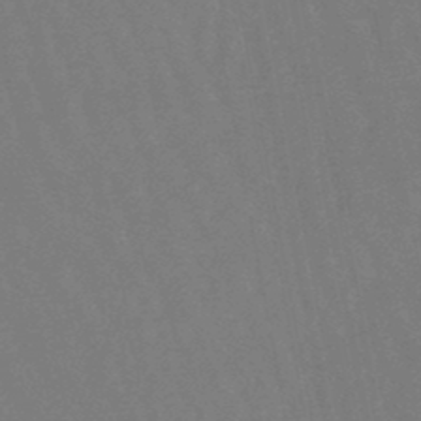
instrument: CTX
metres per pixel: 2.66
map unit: eHb
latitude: -47.1998
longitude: 80.1228
